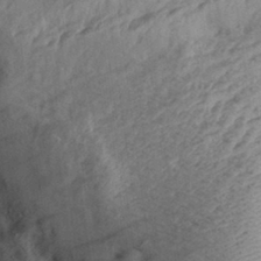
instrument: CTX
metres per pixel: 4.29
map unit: Aa
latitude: 29.8961
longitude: -137.0648
